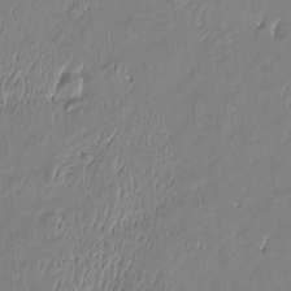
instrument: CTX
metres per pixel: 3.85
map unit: Htu
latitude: -6.3495
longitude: 176.5385
